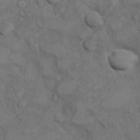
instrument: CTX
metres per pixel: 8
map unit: Nhu
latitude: 9.2915
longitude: -25.2537
